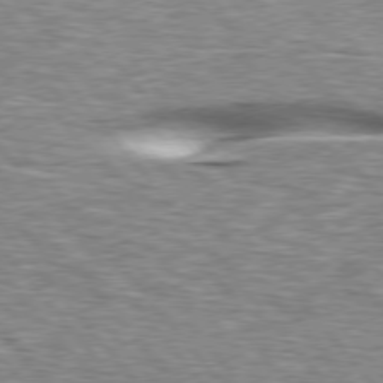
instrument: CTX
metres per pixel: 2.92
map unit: lApd
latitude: 76.2711
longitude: -60.7246
